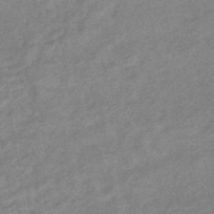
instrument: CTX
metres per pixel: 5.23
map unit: eHb
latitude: -41.2187
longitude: 83.4076
